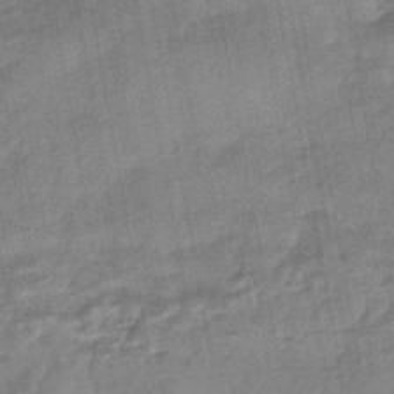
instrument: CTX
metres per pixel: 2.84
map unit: HNhu
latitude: -44.2362
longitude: 91.6155
